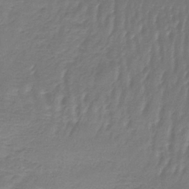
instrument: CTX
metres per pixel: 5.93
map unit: lHb
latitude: -42.2550
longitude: 58.6518
